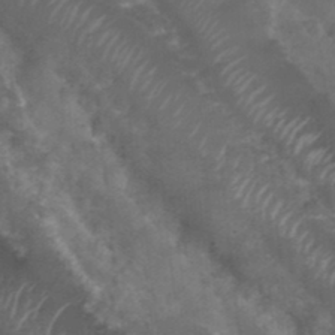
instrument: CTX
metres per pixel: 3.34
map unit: Nhu
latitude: 28.6490
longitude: -55.0080
